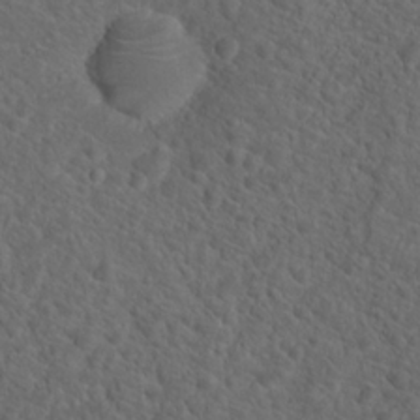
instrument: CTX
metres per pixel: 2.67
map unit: Hto
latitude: 19.4048
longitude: -39.5182
